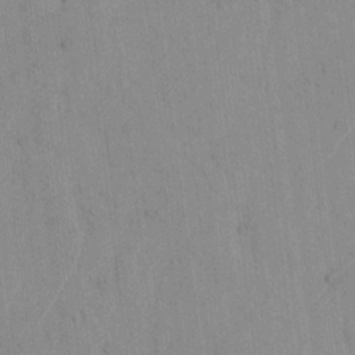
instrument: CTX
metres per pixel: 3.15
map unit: lAvf
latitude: 7.1781
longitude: 168.8408
